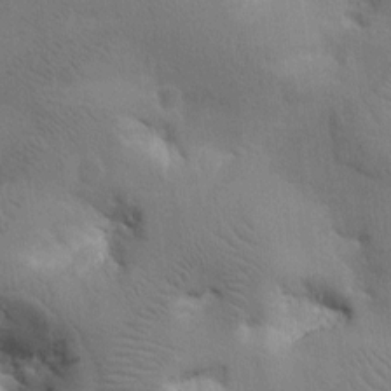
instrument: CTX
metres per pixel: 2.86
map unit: Htu
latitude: 0.1200
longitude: 174.9541
